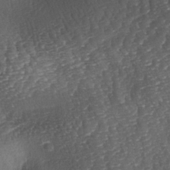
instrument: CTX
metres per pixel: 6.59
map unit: lAa
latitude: -3.6532
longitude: -127.7639
